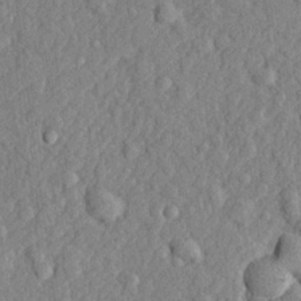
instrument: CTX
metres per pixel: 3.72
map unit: lHvf
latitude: 23.4993
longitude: 142.8219
